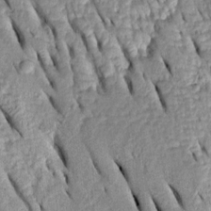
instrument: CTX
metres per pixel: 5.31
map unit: Htu
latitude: -0.3873
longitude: 150.3495
